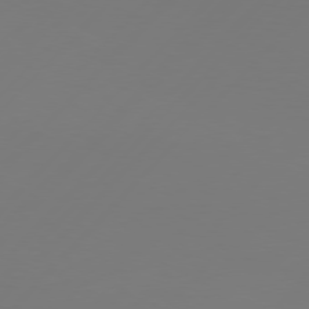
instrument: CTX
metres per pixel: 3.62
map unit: Hpe
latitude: 76.4412
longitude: -137.2726
